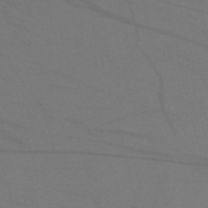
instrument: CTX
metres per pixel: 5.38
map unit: Nve
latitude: -57.7100
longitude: 51.0297
